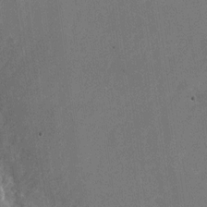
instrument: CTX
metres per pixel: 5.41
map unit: Nhu
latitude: -26.2550
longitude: -71.7827
